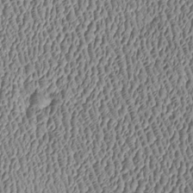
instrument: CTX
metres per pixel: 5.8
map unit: Htu
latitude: -7.5021
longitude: 156.8219
